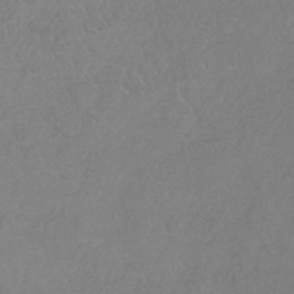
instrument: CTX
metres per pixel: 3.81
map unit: HNb
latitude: -35.5588
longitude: 55.6722
